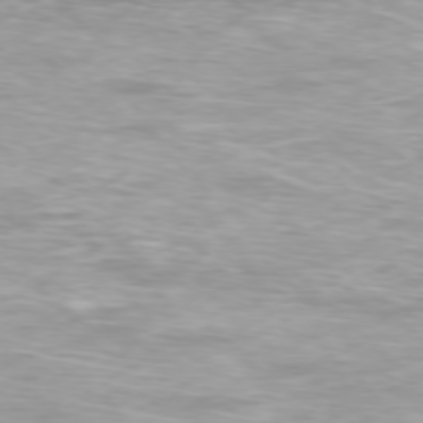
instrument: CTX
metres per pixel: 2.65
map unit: Ap
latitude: -77.6533
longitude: -65.5938
